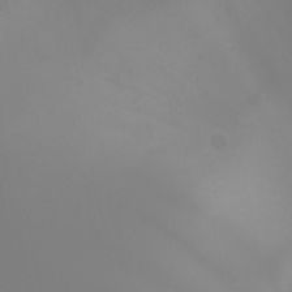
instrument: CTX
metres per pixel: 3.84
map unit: Nhu
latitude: -6.9163
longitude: -93.3859
